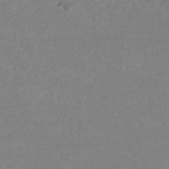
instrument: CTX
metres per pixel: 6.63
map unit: HNb
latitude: -54.1606
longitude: -34.3656
